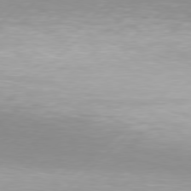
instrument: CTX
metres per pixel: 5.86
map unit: Hpe
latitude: 77.9717
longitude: -131.4805
